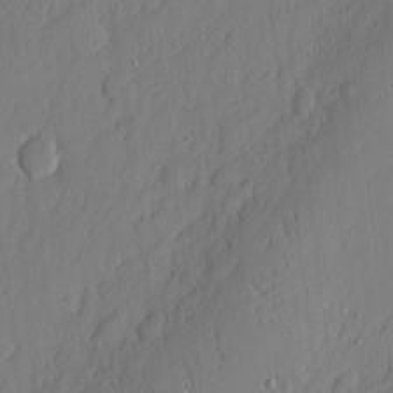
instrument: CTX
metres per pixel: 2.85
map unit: eHh
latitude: 3.9906
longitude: -76.2522
